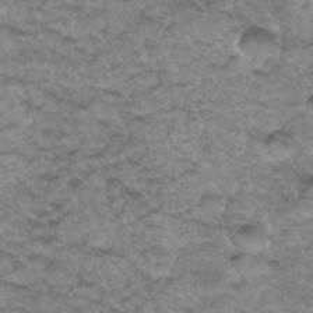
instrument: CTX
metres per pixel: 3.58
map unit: Hto
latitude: 34.9702
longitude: -47.6127
